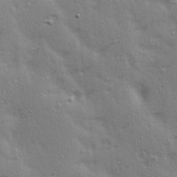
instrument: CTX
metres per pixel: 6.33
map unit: Ave
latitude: 15.1026
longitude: -105.7072
